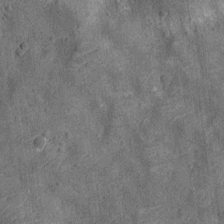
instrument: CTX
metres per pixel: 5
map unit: Ht
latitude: -12.0094
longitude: -21.2537
